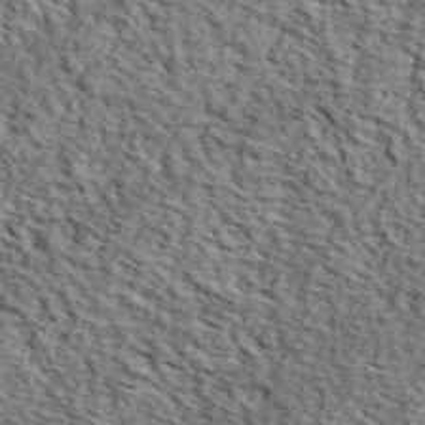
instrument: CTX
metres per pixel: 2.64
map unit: lHvf
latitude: 38.8191
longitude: -87.3104
